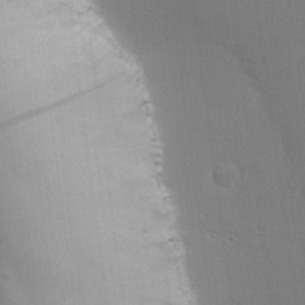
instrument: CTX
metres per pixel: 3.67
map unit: lHvf
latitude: 23.8205
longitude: 140.9164
